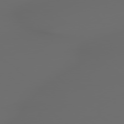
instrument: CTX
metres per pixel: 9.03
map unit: lApd
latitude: 79.1214
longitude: -167.2159
